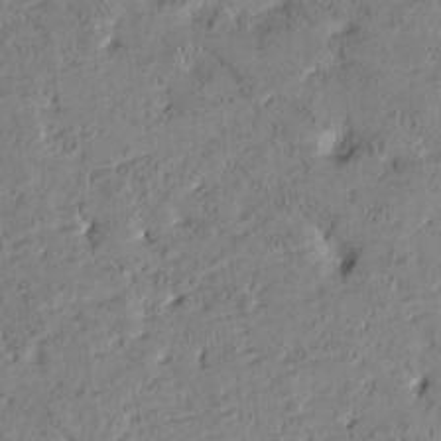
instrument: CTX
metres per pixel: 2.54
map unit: Htu
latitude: -1.5399
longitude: 175.8611
